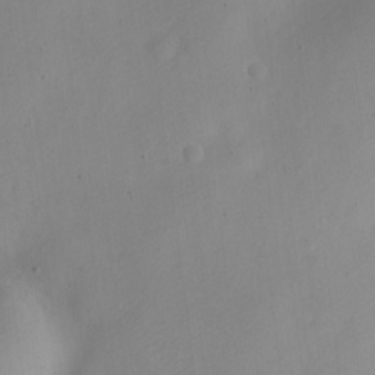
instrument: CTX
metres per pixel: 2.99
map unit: Nve
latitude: -22.9164
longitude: 106.3873
